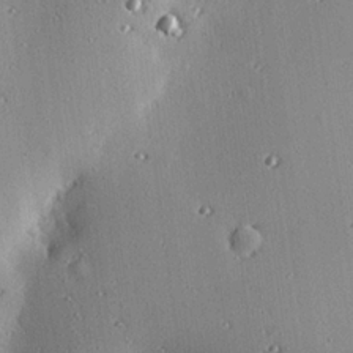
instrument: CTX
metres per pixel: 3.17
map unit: eHh
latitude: 23.8016
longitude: -90.7624
